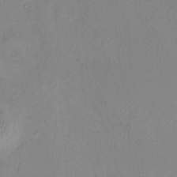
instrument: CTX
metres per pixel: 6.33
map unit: HNhu
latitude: 5.5938
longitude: 9.2565
